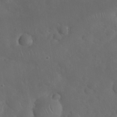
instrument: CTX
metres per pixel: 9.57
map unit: Nhu
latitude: 27.0836
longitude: -65.1214
